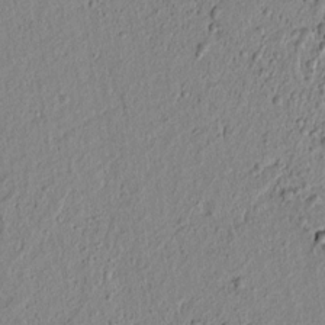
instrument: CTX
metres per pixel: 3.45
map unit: lAvf
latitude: 6.2711
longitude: 165.1431
